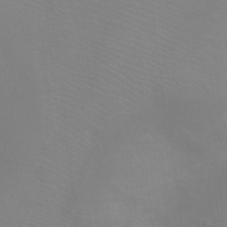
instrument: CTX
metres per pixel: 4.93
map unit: Ht
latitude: -5.6533
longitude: -28.5734
